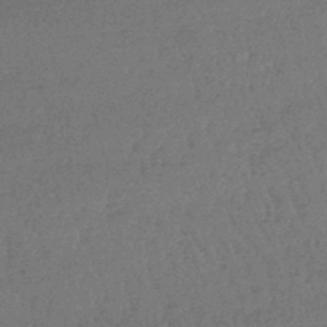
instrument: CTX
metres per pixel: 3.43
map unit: lHb
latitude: -45.0675
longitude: 70.0094
